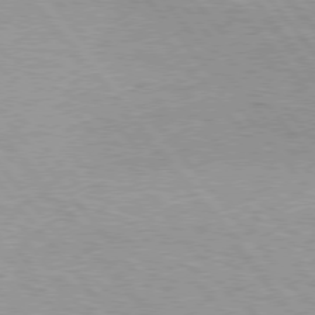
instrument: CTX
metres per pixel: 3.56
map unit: Hpe
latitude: 76.1389
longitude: -156.8757
